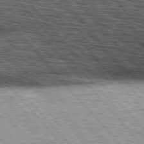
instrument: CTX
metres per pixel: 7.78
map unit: lApd
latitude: 76.6490
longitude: -74.2145
